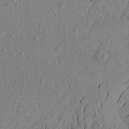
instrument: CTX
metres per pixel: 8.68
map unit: Aa
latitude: 22.8758
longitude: -143.2726
